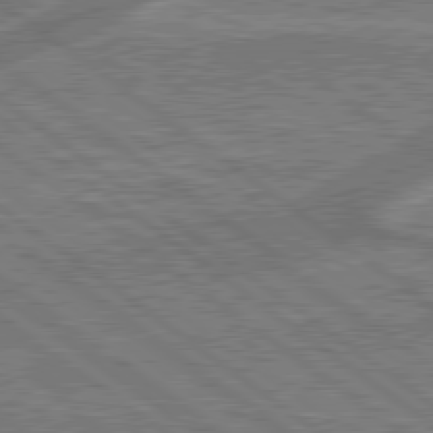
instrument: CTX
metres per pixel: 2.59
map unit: lApd
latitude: 79.4805
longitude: 174.4062
